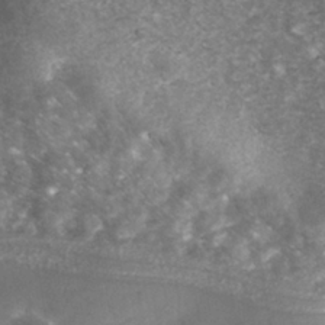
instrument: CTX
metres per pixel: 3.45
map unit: Nhe
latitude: -39.6344
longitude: -116.1200
